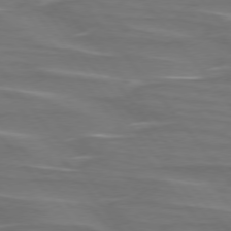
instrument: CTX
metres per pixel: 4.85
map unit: lApd
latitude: 75.4615
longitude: -80.1767
